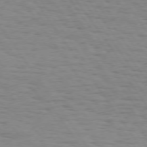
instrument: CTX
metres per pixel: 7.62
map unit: Hpe
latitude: 73.4805
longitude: -132.9514
